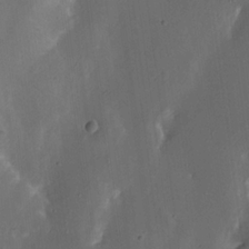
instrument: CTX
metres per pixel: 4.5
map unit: Nhu
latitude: 19.1214
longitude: -74.2145
